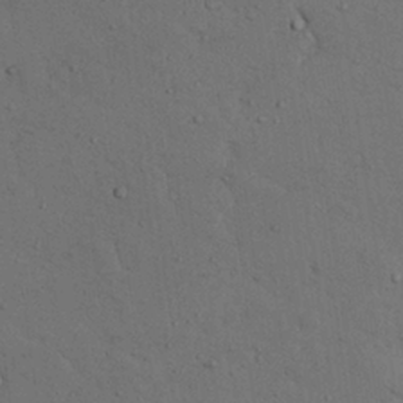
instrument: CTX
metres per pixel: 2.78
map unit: Nhu
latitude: 25.4615
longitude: -72.6491
